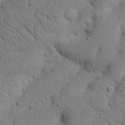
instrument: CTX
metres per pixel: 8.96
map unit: Nhu
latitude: 20.9892
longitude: -74.5357
